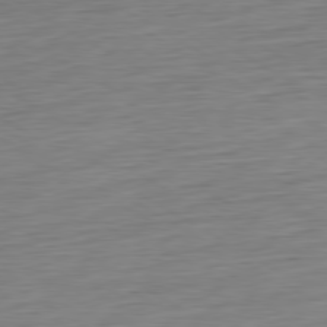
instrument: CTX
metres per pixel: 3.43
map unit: Ap
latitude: -80.5763
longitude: -67.6505
